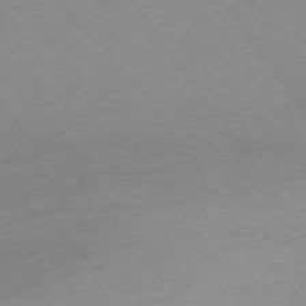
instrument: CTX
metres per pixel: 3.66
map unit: Ap
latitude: -74.5196
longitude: -67.8583
